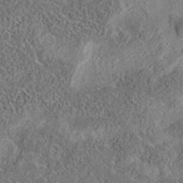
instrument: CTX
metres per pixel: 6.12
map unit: eAb
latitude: 35.8205
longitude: 108.4440
